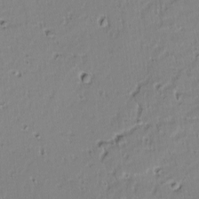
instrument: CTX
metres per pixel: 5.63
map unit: lAvf
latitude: -9.6155
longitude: -119.7449
